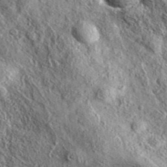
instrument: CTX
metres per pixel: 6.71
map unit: eAb
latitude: 37.1025
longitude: 109.8611
